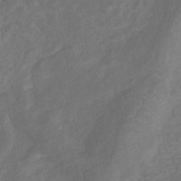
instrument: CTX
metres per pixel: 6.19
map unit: eHb
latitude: -33.0865
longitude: 72.3495
